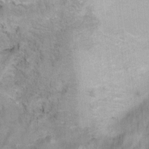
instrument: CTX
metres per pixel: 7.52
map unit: Ht
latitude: 6.2522
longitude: -36.9136
